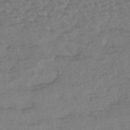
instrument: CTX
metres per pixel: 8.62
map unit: lHb
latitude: -43.5966
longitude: 80.8030
